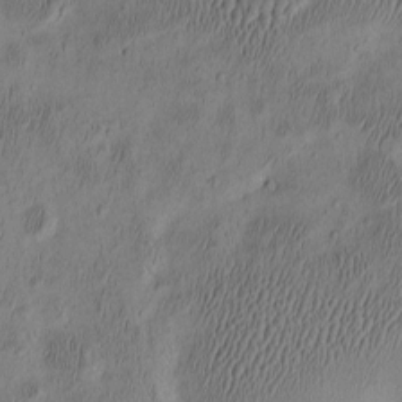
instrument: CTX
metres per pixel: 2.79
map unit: eHh
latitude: -3.0108
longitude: 17.7667
